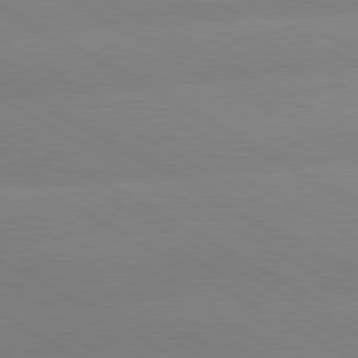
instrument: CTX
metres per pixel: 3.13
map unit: lApd
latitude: 80.0822
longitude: -153.5560
